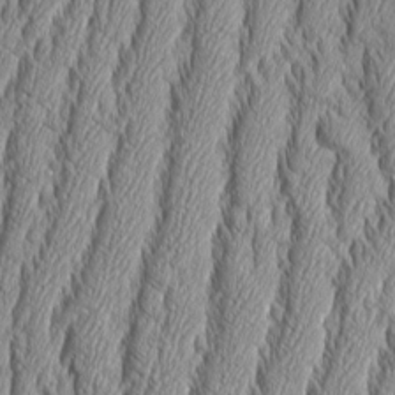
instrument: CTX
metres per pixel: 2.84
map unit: Aa
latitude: 9.2348
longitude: -129.7072
